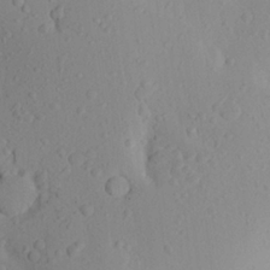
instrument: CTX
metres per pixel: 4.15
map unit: Aa
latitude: 23.1025
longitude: -145.6883
